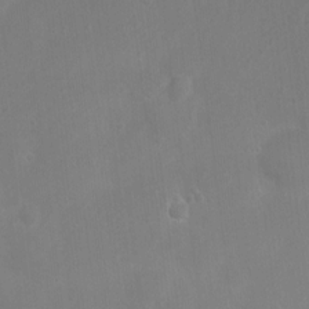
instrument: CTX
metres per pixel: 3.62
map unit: Nhu
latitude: 4.7435
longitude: -16.9892
